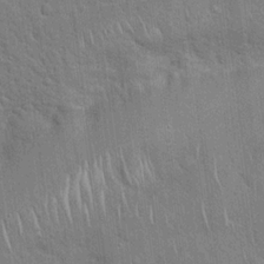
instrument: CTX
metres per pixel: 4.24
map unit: Hto
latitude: 18.9136
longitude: -52.2334
